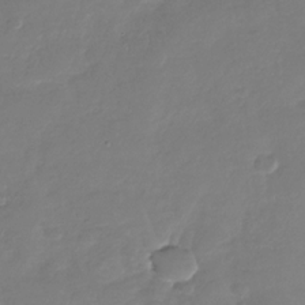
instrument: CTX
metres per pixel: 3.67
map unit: Nhu
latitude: -29.6722
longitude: -61.4993
